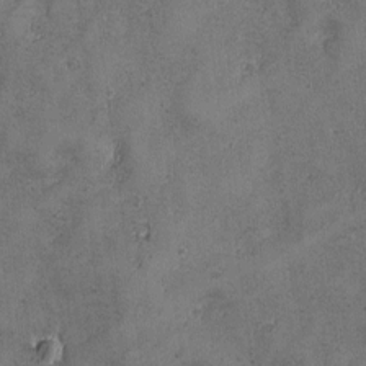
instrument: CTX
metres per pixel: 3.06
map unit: Ave
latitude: -7.7855
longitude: -118.8947
